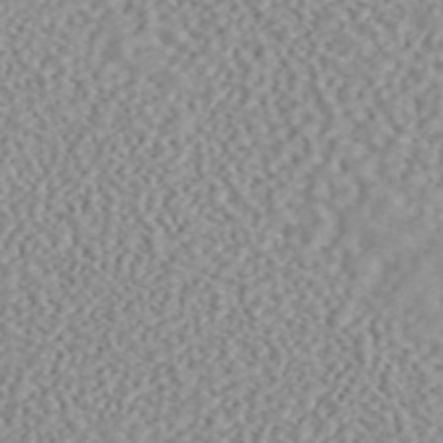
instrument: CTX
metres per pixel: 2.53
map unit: ANa
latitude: 45.6316
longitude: 49.9178
